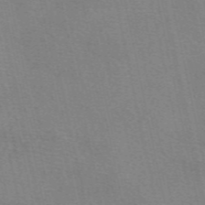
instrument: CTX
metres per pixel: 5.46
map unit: eAb
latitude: 50.3278
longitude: 105.8611
